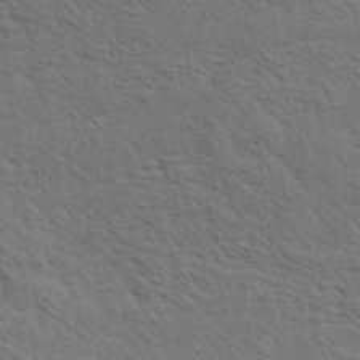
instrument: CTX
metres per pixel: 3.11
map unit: eHh
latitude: 34.4223
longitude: -140.8380
